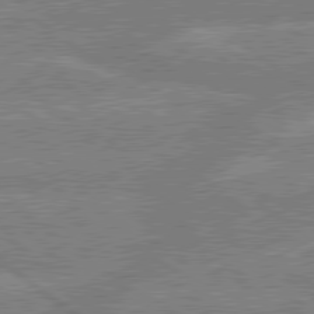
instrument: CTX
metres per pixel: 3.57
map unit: lApd
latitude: 79.5560
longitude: -160.4790
